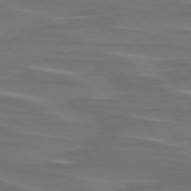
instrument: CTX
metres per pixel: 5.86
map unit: lApd
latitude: 75.7639
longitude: -80.1389
